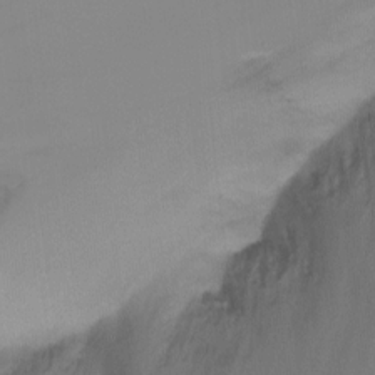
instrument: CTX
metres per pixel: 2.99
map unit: Ht
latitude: -10.7841
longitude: -27.8772
